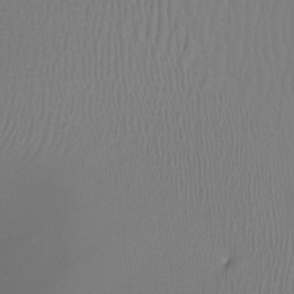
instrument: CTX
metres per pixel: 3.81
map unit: Htu
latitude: -12.7085
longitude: -49.1592
